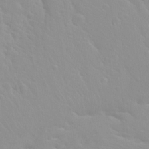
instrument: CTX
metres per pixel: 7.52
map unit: Hto
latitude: 20.3279
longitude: -33.4615
